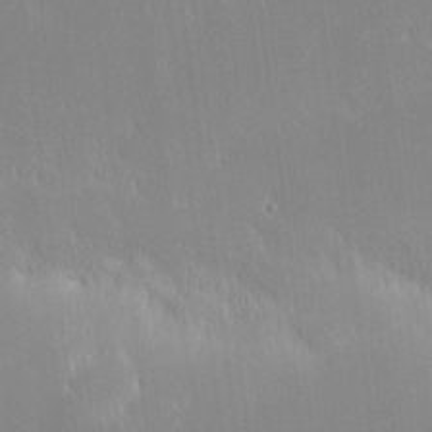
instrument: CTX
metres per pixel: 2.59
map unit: eHh
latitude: -2.5384
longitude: -84.8002
